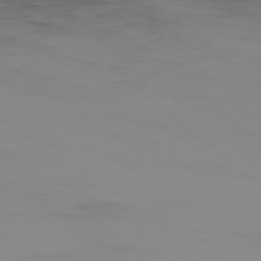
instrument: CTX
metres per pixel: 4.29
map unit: Ap
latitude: -77.7856
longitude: -66.5356
